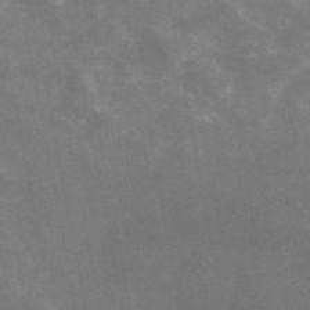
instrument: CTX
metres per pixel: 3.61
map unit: eAb
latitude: 46.5546
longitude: 124.3117
